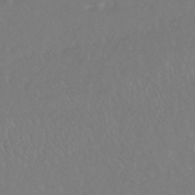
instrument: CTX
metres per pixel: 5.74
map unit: HNhu
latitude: -46.6518
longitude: 97.2754
